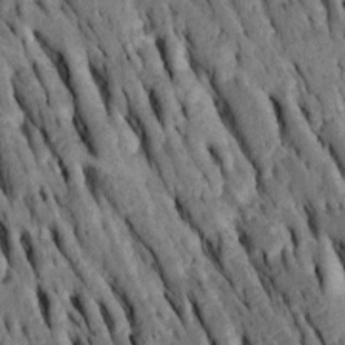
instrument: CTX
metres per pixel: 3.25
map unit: Htu
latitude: -2.4062
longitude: 150.9352
